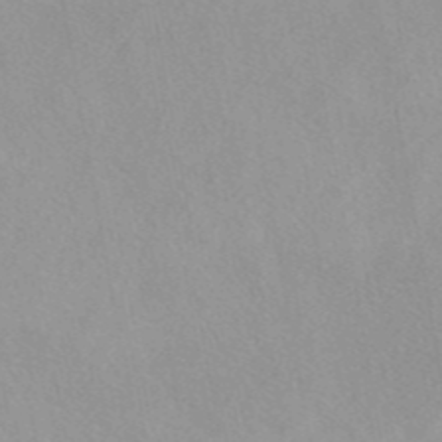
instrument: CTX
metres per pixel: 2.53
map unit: eAb
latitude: 44.2333
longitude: 114.5196
